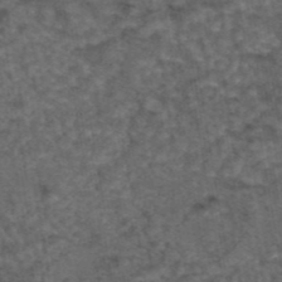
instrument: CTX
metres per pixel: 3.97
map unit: eAb
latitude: 43.5371
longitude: 107.0676
